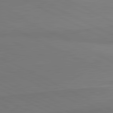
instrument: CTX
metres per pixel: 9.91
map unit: lApd
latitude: 81.6505
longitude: 151.2754
